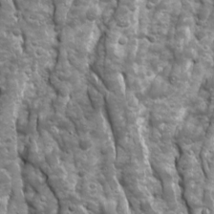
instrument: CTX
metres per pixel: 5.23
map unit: Ave
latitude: 16.5168
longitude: -133.6694
